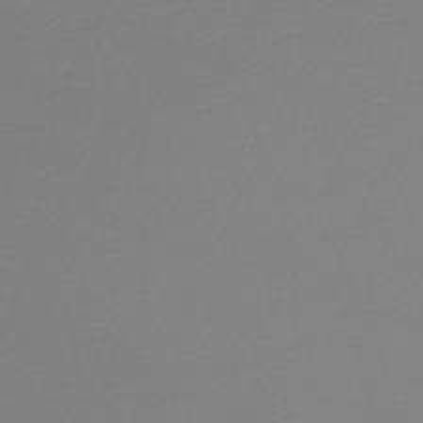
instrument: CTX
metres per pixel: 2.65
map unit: lHb
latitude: -46.8975
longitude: 66.3873
